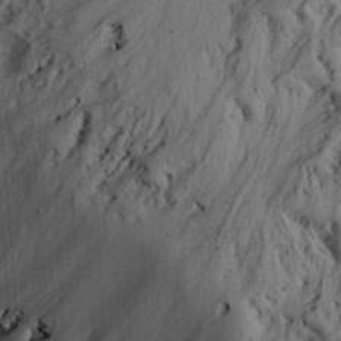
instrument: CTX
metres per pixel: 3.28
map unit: eHh
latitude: 24.2900
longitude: -80.1389
